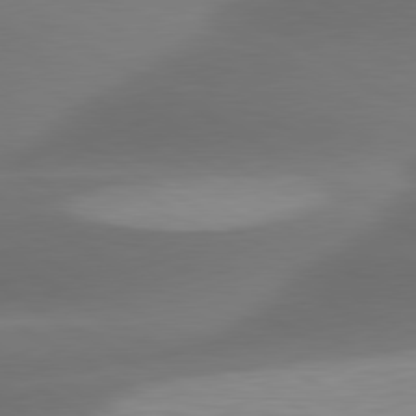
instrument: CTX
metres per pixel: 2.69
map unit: lApd
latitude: 79.9717
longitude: -87.8583
